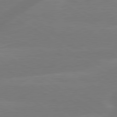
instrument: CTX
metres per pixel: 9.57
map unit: lApd
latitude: 79.6883
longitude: -142.6302
